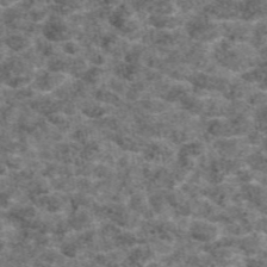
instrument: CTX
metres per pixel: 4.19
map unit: eAb
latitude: 47.1781
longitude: 107.2943
